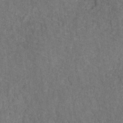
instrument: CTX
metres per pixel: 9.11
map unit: HNhu
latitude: -29.1242
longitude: 73.5021
